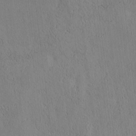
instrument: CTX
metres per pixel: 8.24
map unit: Htu
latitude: 3.5182
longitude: 150.9353
